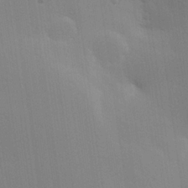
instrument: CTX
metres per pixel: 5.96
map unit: Hve
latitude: 25.4804
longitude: -91.5182
